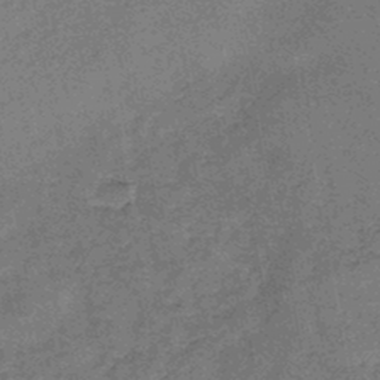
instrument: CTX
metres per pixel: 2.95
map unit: HNb
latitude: -45.2565
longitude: -36.7435
